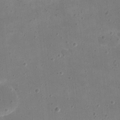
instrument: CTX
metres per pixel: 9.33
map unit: eHh
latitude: 20.7247
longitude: -63.6127
